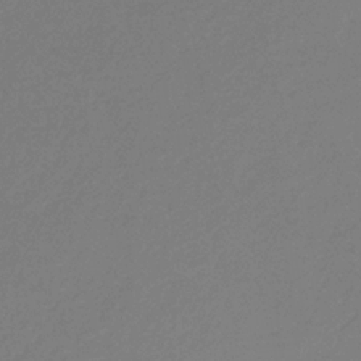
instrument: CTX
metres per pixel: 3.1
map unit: eHb
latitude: -30.9730
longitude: 72.5196
